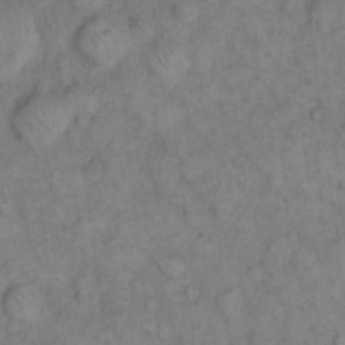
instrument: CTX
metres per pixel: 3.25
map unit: eHh
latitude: 14.6869
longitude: -65.5560
